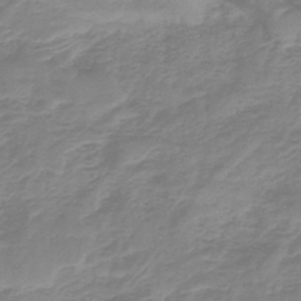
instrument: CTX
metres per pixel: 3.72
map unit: lHb
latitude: -42.1605
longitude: 63.5210
